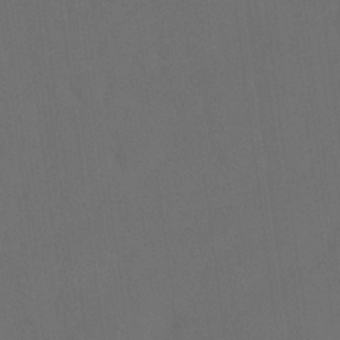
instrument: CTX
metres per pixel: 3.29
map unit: eHh
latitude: 18.5923
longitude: -65.7827
